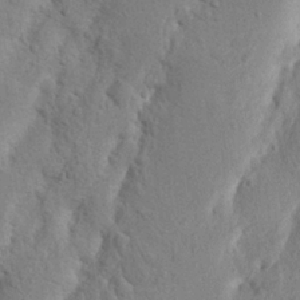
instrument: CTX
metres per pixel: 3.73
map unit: Nhu
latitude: 16.7435
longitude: -75.6883
